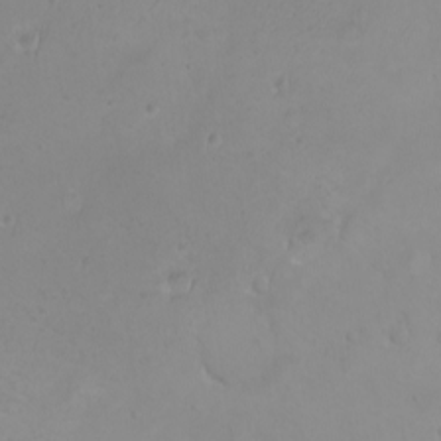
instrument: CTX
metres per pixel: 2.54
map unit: eHh
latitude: -9.8233
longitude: -68.4223
